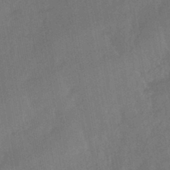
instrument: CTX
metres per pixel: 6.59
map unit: HNhu
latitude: -43.5588
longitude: 91.8990
